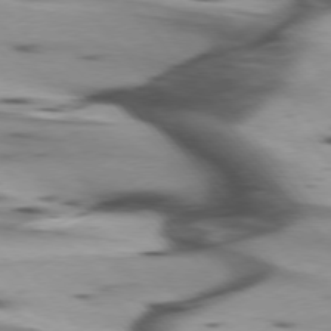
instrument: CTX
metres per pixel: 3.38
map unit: lApd
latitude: 75.3293
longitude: -63.6883
